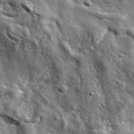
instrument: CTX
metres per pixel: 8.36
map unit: lHvf
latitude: 36.5924
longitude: -86.4034
